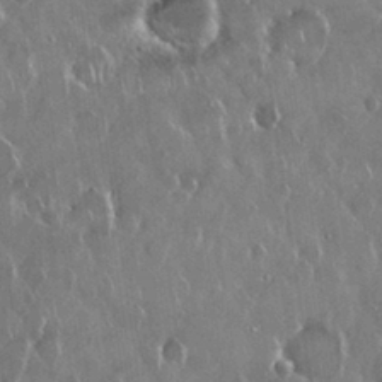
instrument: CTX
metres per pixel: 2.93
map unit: Nhu
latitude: 29.0458
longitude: -62.4412
